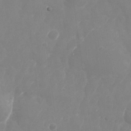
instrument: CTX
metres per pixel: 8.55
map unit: Nhu
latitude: -28.4440
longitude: -68.5357
